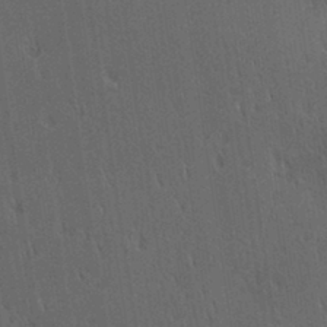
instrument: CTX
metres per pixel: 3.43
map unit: lAa
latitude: 11.2537
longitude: -107.8772
